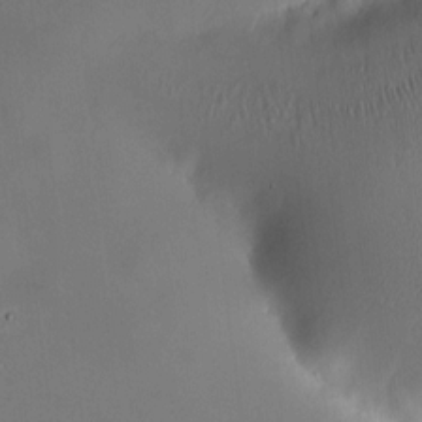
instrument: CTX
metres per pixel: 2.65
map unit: HNhu
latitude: 9.3293
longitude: 10.1417
